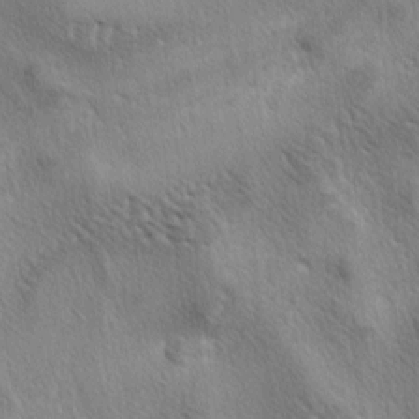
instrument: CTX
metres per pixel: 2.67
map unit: lAa
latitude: -4.5762
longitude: -125.8772
